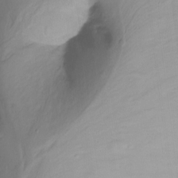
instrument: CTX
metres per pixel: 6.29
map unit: Nhu
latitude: -12.5196
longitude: -61.8772
